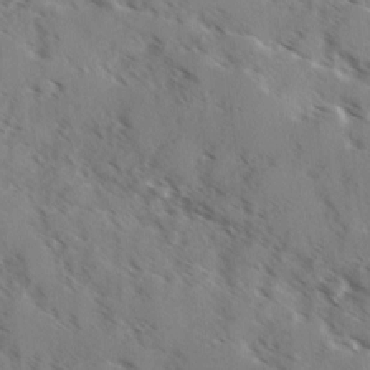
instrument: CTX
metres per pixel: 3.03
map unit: Ave
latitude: 0.8569
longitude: -110.8947
